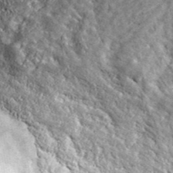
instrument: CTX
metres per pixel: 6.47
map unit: ANa
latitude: 42.6868
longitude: -89.1970
